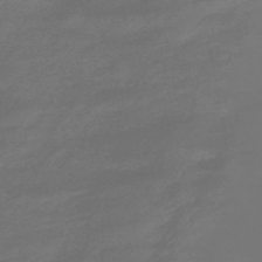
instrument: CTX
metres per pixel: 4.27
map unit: HNhu
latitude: -47.0486
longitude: 90.4818
